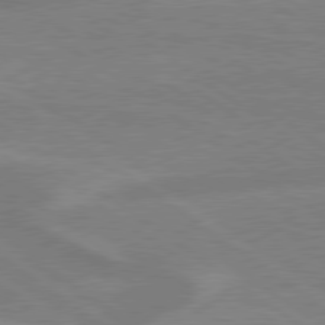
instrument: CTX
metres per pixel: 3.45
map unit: lApd
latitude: 79.3482
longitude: -164.4223
